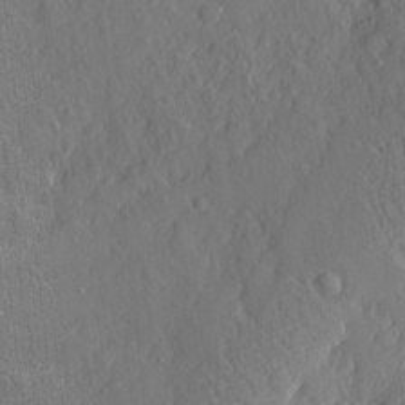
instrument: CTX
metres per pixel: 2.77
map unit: eHh
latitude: 4.7813
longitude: -75.2537
